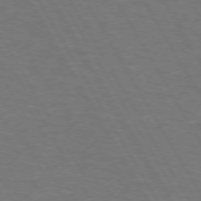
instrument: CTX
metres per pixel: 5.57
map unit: lApd
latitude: 72.8569
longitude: -73.4427
